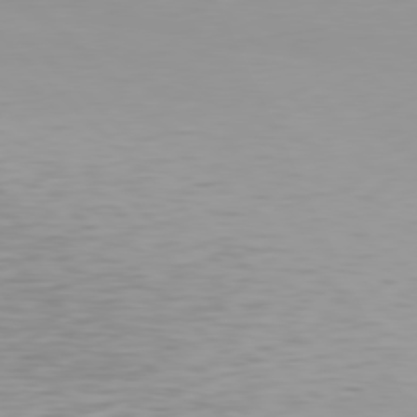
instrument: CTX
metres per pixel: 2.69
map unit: Hpe
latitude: 77.5182
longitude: -175.2726
